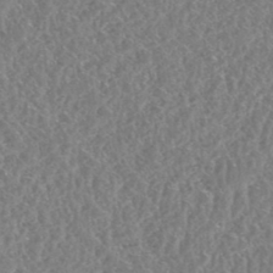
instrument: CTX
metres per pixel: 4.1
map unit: HNhu
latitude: -48.5007
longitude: 30.1228
